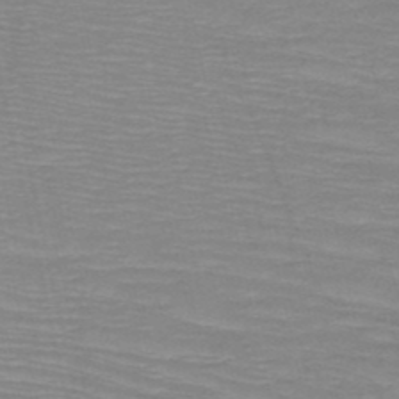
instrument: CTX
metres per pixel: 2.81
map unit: HNb
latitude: -49.6155
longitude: -51.1592
